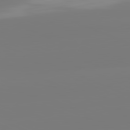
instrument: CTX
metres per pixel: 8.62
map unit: lApd
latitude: 81.6505
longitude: -159.1025
